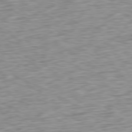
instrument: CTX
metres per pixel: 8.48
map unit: Ap
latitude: -79.8989
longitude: -70.1578
